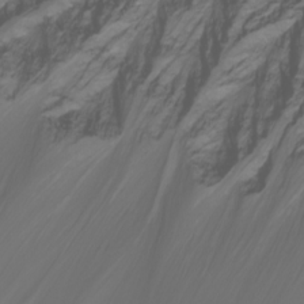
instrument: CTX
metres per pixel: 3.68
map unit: Nhu
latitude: -7.6344
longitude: -71.8772
